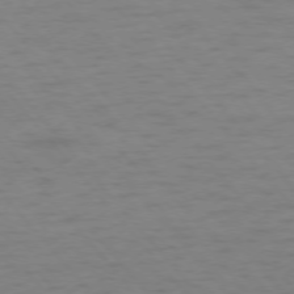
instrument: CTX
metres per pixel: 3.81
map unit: Ap
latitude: -76.2173
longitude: -70.5923
